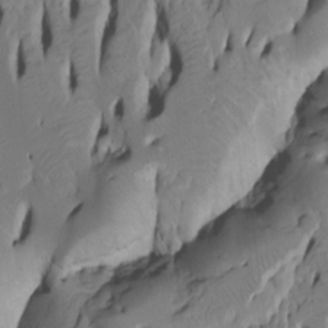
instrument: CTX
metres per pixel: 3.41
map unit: Htu
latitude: -5.1809
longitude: 150.8030
